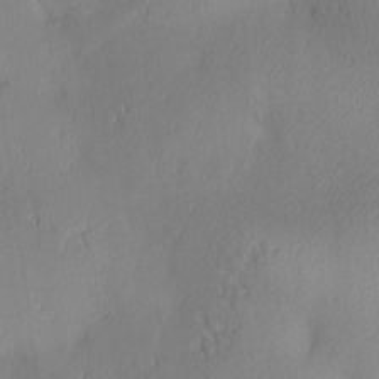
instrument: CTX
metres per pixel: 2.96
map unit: lAa
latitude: 3.1781
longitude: -117.3293
